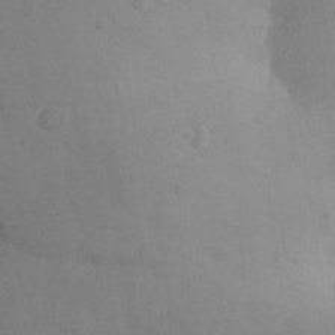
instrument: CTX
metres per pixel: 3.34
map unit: Aa
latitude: 30.0444
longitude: -145.7638
